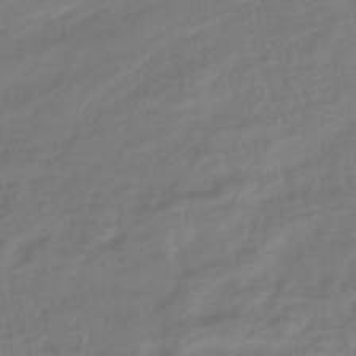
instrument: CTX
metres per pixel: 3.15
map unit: lHb
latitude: -41.4454
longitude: 76.5196
